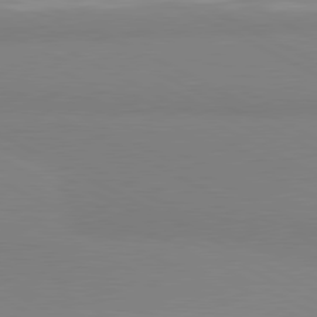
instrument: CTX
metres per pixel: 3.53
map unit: lApd
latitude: 80.8380
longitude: 179.4832
